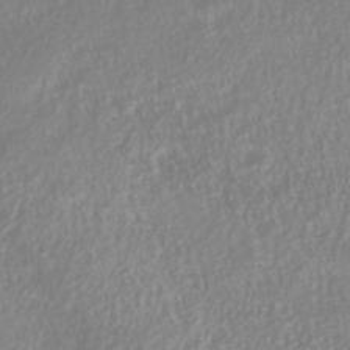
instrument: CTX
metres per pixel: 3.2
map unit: Nhu
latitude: -41.0864
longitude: -84.7057
